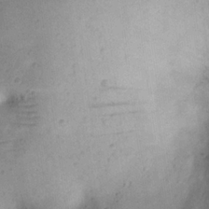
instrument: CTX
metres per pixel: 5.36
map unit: eHh
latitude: 24.1955
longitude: -68.0444
